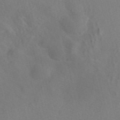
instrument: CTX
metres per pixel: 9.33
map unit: eAb
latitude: 47.3671
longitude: 112.4818
